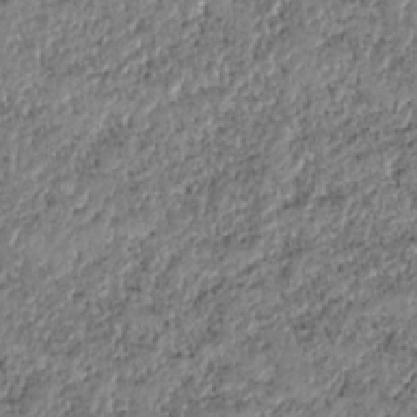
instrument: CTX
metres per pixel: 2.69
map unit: HNhu
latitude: -37.6155
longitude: 33.5210
